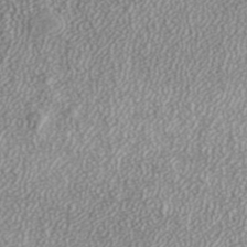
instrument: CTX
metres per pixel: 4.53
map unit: ANa
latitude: 38.4223
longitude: 20.6140
